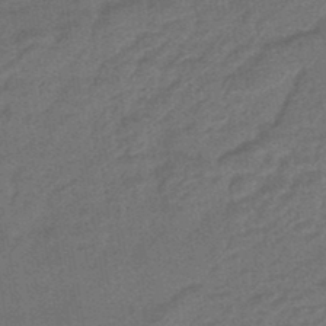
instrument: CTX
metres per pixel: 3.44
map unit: HNhu
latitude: -46.5196
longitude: 91.3132
